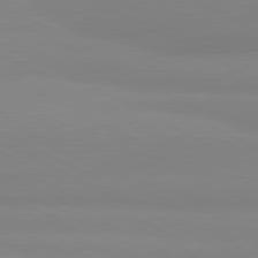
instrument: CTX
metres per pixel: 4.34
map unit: lApd
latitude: 81.2537
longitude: 179.8044
